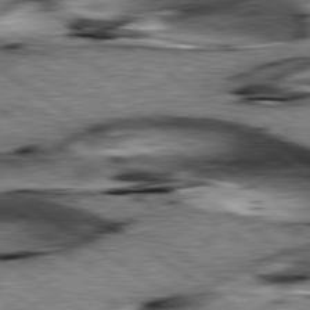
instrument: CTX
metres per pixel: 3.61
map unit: lApd
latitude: 79.5182
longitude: -49.3482
